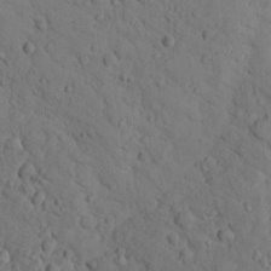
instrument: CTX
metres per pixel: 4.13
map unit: lHvf
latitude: 13.4804
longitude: 178.0661
